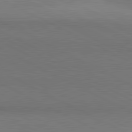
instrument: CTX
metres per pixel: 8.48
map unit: lApd
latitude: 81.1781
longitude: 154.5952
